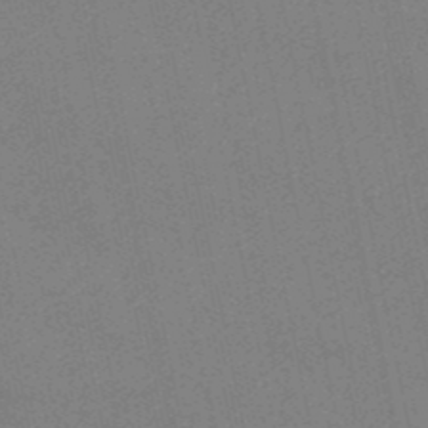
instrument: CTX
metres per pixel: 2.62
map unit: HNb
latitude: -49.1809
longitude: 59.2753
